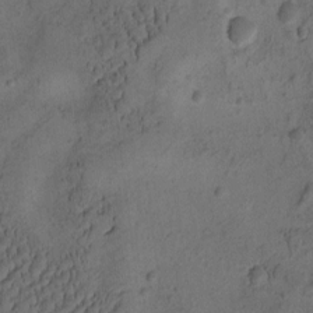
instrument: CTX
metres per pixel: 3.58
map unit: eHh
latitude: -1.4833
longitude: 17.0109
